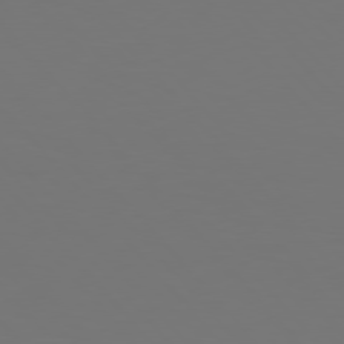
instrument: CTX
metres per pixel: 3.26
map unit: Hpe
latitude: 76.7813
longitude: -169.8584
